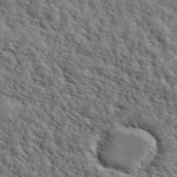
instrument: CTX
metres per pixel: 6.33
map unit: lHvf
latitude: 40.5923
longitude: -85.8583
